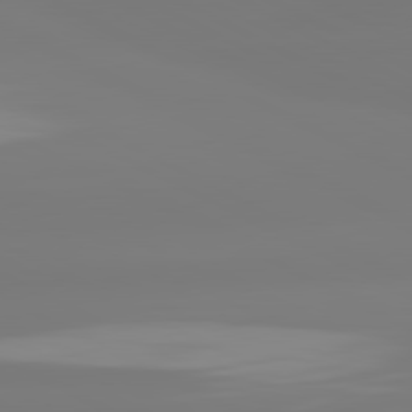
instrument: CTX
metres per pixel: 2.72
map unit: lApd
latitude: 80.8947
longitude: -156.8757
